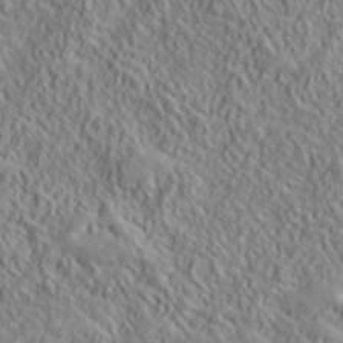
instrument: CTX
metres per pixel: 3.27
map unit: lHvf
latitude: 39.4237
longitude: -90.0822
